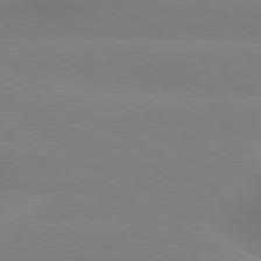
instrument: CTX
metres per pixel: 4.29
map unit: lApd
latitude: 79.6316
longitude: -141.7260
